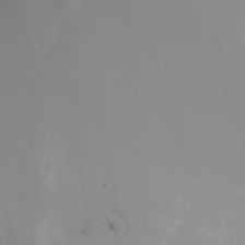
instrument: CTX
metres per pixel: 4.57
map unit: Nhu
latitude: -15.9178
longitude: -52.9136
